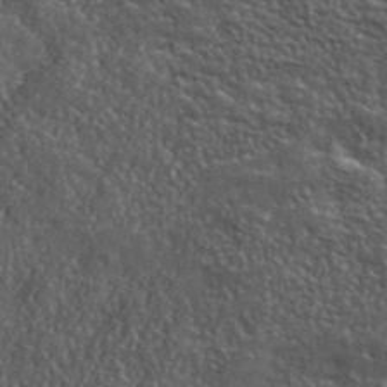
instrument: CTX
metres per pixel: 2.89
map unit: ANa
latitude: 40.4412
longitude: -89.2915
